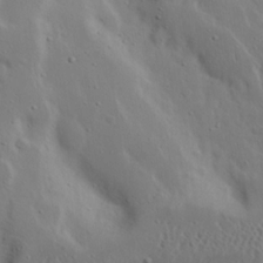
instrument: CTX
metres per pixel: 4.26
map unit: Nhu
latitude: 19.2348
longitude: -72.9703
